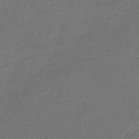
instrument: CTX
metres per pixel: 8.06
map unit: HNhu
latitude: -43.7477
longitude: 97.0487
